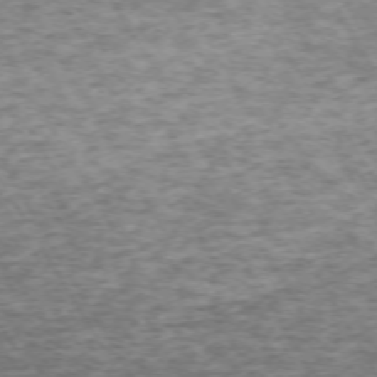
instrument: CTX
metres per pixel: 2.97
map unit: Hpe
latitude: -71.7478
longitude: 13.9745
